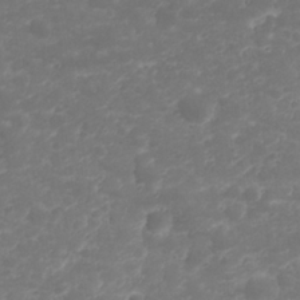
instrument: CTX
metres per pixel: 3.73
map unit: Nhu
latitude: 23.4804
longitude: -60.3089
